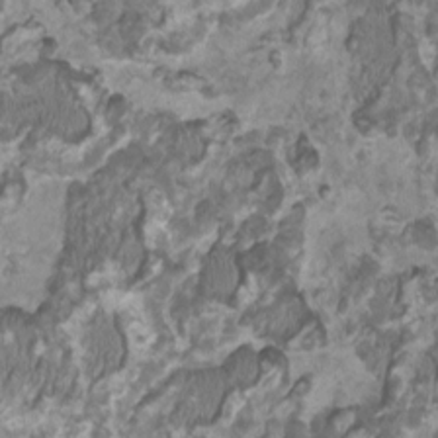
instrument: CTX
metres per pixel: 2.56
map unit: HNhu
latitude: 1.2348
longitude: -0.9891
